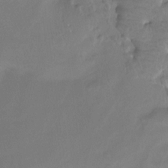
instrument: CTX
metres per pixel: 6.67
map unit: Htu
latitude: -14.2551
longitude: -46.0633
